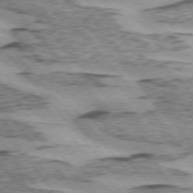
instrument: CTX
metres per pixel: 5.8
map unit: lApd
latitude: 75.0081
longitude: -77.4993
